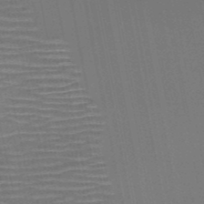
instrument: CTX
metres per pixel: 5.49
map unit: HNb
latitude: -51.4454
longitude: -47.2537
